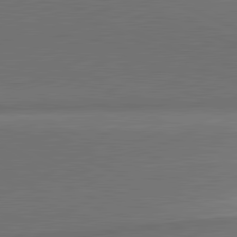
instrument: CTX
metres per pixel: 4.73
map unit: lApd
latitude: 81.6694
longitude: 153.5777
